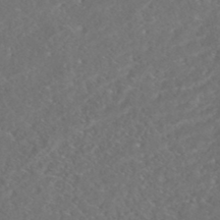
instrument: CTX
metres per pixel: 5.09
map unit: HNhu
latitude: -45.7100
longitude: 100.6896
